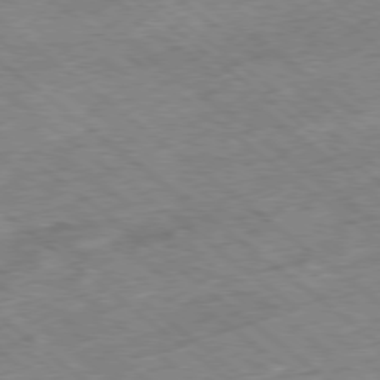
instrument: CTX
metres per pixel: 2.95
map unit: Ap
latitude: -78.9352
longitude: -48.5924
